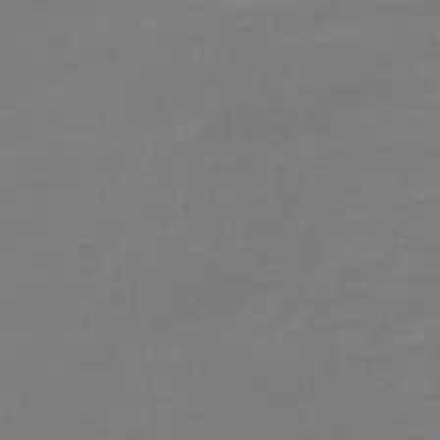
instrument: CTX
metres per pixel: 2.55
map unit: HNb
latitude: -46.1417
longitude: 53.6910
